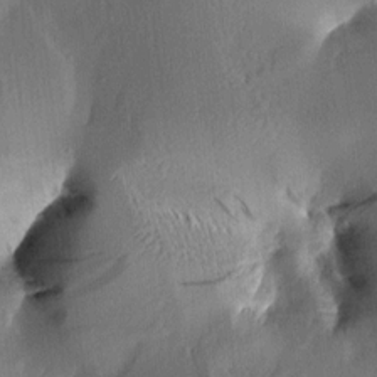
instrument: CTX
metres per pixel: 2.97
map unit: Aa
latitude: 10.1956
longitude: -142.9136
